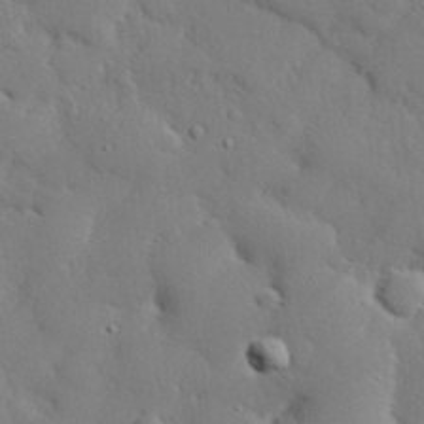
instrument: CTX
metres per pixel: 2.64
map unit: eHh
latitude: 29.9150
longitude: -82.7057
